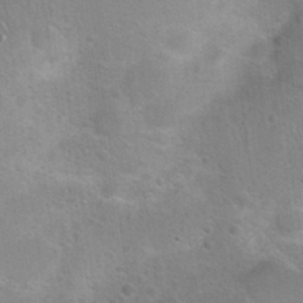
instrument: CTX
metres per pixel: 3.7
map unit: Hto
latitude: 21.1970
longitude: -50.0444
